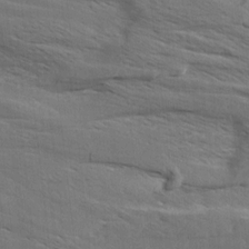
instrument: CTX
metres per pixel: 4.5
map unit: Aa
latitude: 10.1389
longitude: -142.2145
